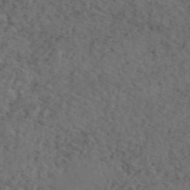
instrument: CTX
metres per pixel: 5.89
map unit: eAb
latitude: 46.3090
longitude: 118.4629
